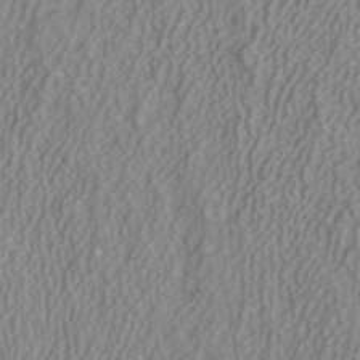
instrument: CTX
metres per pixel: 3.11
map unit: ANa
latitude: 38.3278
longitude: 23.4077
